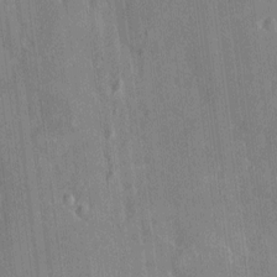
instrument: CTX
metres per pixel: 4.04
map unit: HNhu
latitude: 3.8961
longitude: 8.0850
